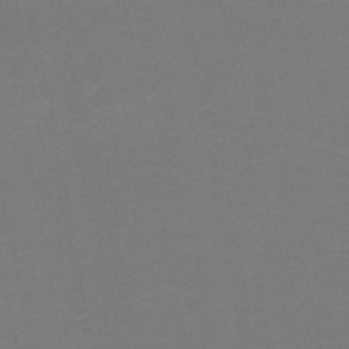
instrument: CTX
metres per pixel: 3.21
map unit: HNb
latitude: -49.1054
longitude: -46.1956
